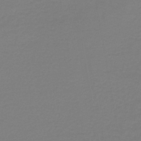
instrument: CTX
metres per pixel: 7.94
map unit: lHb
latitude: -42.5384
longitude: 64.0850
